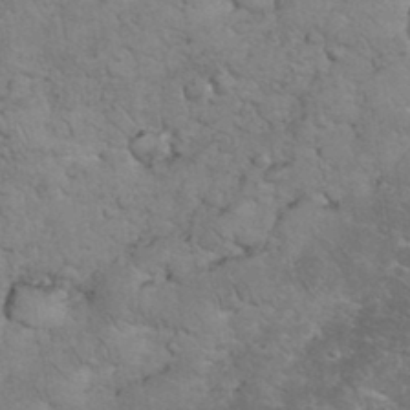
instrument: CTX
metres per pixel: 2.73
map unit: eHh
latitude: 35.3103
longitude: -65.1970
